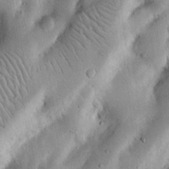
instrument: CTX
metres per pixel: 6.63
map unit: Nhu
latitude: 17.3482
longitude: -74.8002
